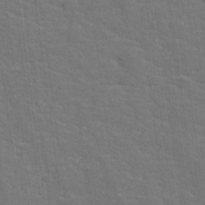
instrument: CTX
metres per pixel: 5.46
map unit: lHvf
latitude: 25.8772
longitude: 142.4629
